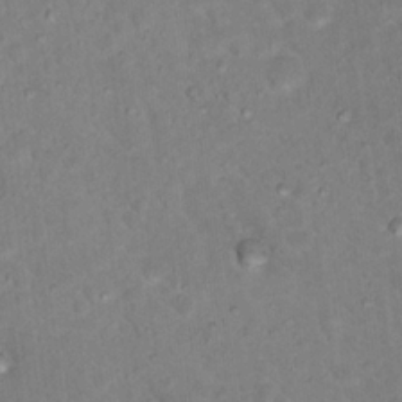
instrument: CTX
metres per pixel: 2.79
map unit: Nhu
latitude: 18.0633
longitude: -31.8584
